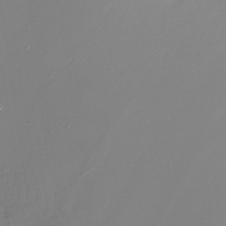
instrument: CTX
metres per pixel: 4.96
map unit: Nhe
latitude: -32.5385
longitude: -88.5357
